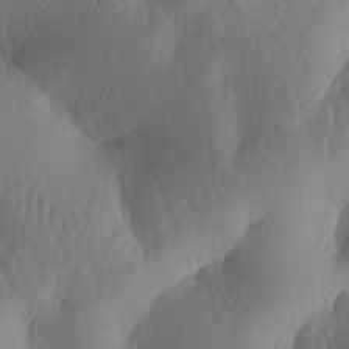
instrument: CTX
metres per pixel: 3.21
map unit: lAa
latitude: -7.8611
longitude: -128.3467
